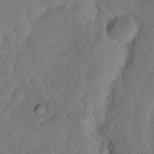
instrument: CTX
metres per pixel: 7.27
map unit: eHh
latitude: 18.7813
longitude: -62.6680
